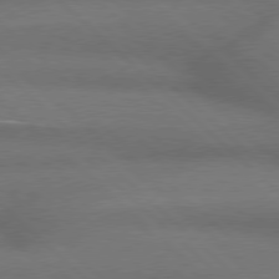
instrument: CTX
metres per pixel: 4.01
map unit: Hpe
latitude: 77.6882
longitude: -156.8191
